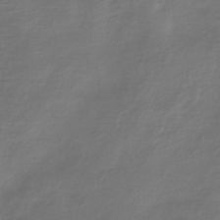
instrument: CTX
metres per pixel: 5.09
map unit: lHb
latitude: -37.3509
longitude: 69.8044
